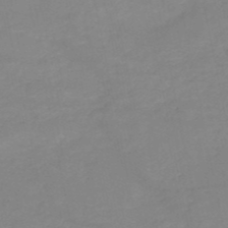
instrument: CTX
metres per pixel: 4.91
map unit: HNb
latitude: -50.6140
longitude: -40.3845
